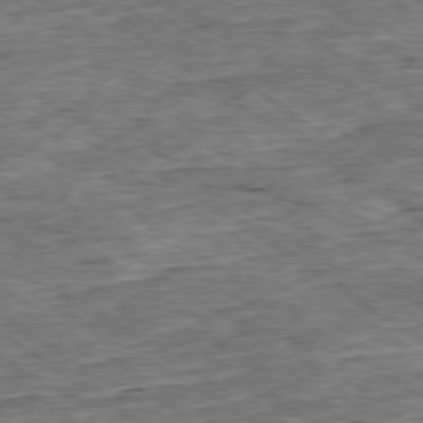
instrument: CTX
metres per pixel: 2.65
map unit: Ap
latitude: -79.3320
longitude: -85.1214
